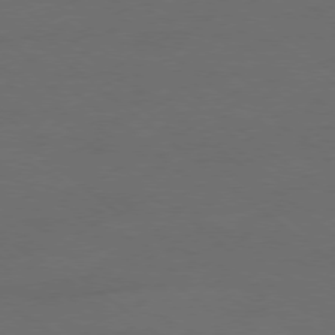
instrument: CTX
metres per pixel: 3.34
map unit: Ap
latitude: -78.6707
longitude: -56.3656
